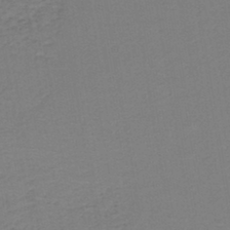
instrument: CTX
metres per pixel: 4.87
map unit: HNb
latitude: -42.9352
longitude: 49.6155
